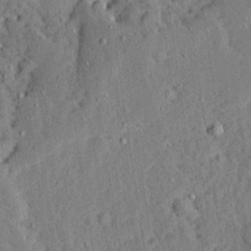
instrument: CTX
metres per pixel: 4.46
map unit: Ave
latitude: 13.4616
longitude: -137.4049
